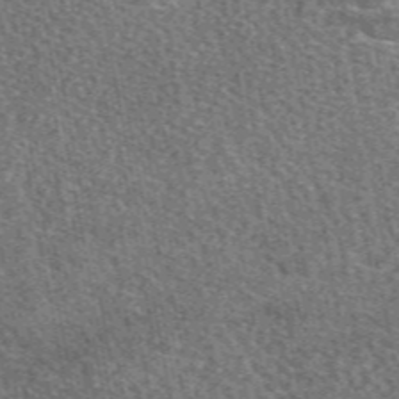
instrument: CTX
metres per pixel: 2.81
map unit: eAb
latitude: 48.9325
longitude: 117.1998
